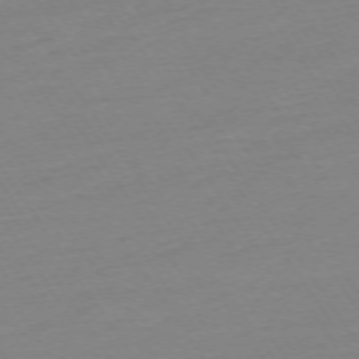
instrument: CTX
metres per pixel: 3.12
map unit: Ap
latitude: -73.9556
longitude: -81.2726
